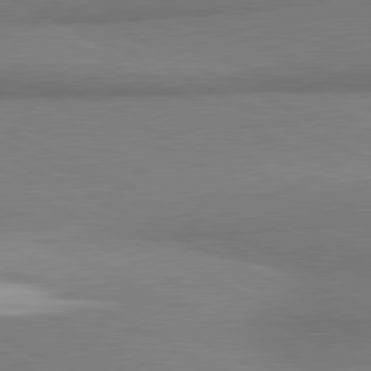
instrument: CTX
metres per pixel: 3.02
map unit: lApd
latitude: 81.3482
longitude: 162.2928
